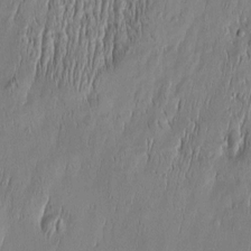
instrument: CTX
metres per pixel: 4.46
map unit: Htu
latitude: -5.5588
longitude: 174.9352
